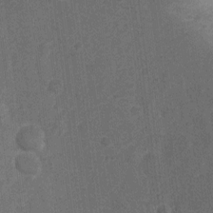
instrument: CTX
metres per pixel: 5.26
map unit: Nhu
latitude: 2.4223
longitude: -16.5356
